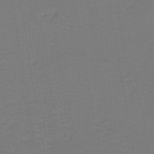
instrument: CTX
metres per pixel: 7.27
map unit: lHb
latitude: -43.0108
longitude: 53.7477
